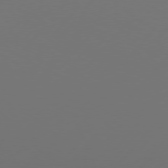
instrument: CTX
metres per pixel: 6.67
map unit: Hpe
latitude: 76.4601
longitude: -138.3278
